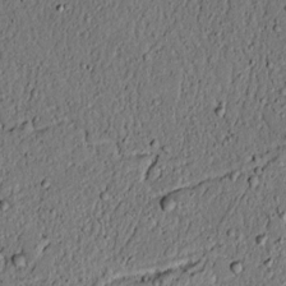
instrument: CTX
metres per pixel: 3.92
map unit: lAvf
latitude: 4.3278
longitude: 167.8800
